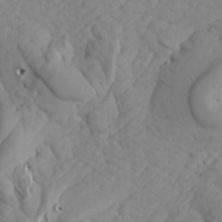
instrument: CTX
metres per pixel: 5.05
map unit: Aa
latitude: 17.2159
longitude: -143.9528
